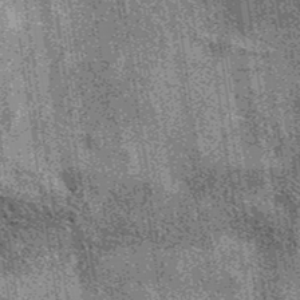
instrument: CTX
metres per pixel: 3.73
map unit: eAb
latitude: 38.7057
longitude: 107.3698
